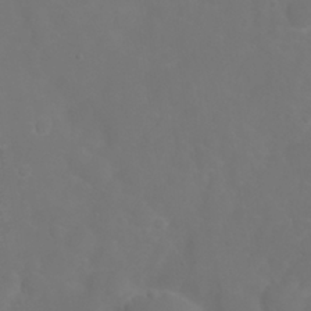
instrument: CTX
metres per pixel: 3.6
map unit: Nhu
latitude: 23.9906
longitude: -61.6883
